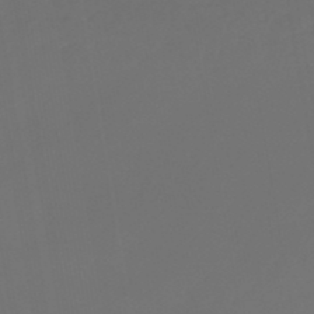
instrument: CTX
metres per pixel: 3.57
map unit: lHb
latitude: -47.4076
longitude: 71.0487
